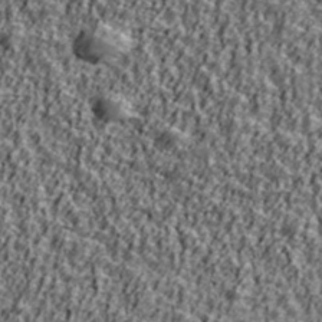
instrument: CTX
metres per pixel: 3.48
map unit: Ave
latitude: 42.1578
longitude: -111.9717
